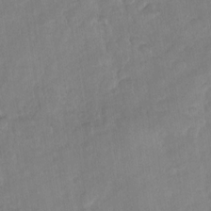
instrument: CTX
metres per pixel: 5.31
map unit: Nhu
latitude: -29.8422
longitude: -62.5168
